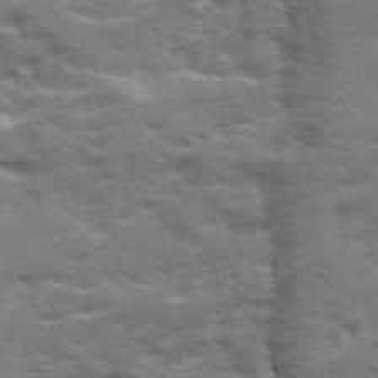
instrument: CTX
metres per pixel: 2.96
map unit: Ave
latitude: 19.4426
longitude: -129.9717
